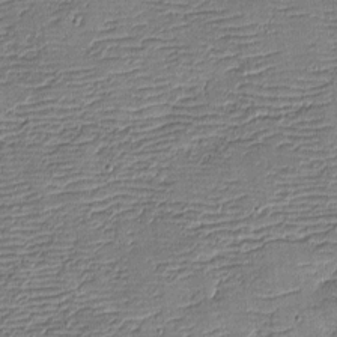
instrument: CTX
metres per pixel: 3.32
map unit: eHh
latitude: -4.1416
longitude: -81.6127
